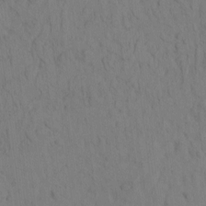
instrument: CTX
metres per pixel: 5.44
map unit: eHh
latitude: -1.1620
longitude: 17.6533
